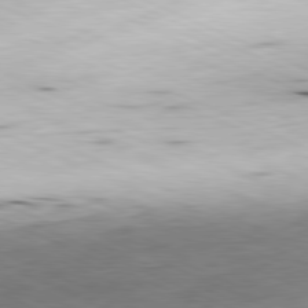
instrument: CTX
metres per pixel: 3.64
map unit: Ap
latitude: -81.5588
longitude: -83.6316
